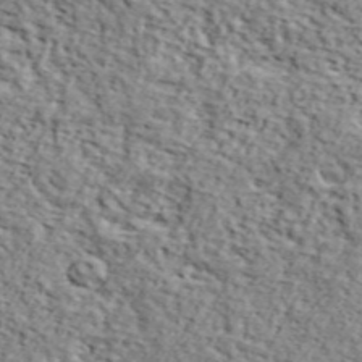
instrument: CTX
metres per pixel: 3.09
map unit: lHvf
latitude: 37.8772
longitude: -87.0458
